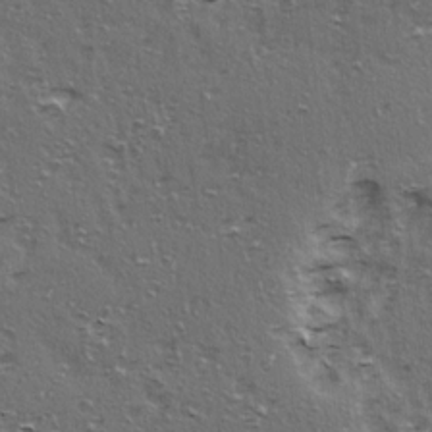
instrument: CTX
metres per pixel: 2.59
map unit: Ave
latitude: 15.4616
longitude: -104.6680
